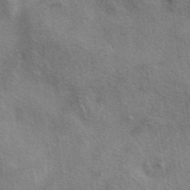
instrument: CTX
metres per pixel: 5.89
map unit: eAb
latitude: 41.4993
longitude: 103.8800
